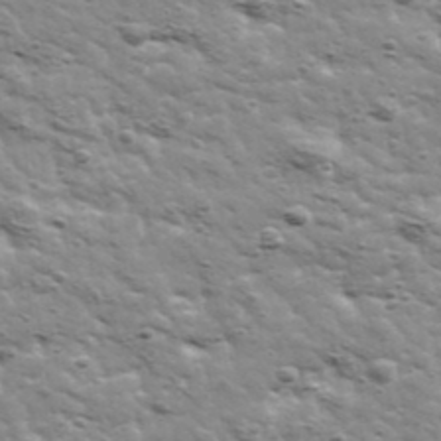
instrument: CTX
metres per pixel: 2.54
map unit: Ave
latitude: 41.7638
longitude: -109.1403
